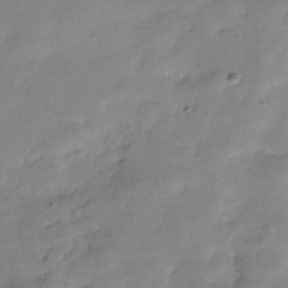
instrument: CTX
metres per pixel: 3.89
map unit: Hve
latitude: -32.2173
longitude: 91.7289
